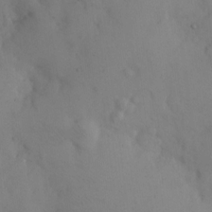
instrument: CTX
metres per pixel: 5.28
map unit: eHh
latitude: 11.4427
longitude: -61.5371
